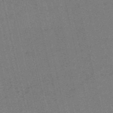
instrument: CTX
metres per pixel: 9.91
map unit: HNb
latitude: -55.7289
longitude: -42.1200
